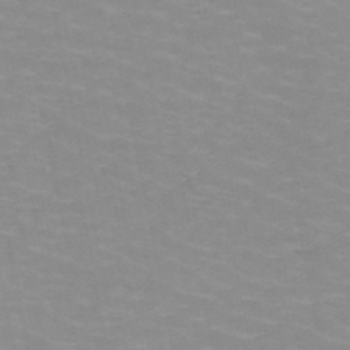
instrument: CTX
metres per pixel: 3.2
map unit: HNb
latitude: -48.1228
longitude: -46.8569
